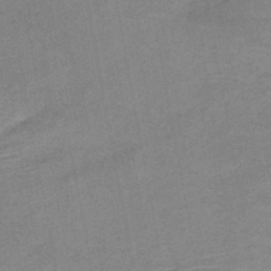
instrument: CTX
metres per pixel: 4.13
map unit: HNb
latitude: -48.2551
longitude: -42.5924
